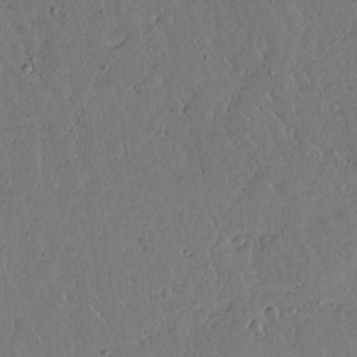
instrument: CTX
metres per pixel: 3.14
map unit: Aa
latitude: 12.5546
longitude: -127.3482
